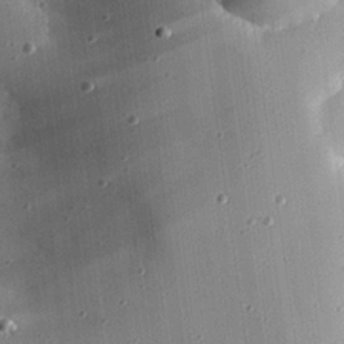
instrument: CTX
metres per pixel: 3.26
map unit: eHh
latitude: 25.3859
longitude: -90.1200
